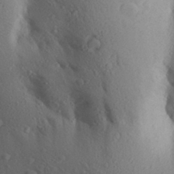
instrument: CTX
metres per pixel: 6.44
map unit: Aa
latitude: 28.7246
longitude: -147.9906
